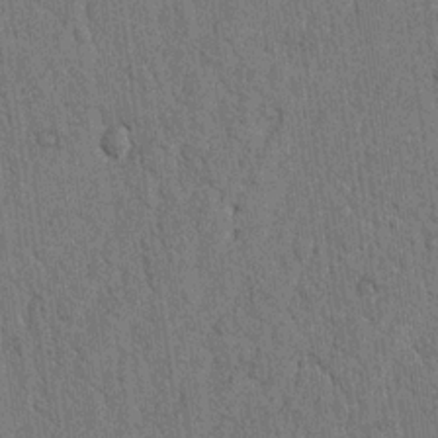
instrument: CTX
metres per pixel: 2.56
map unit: Nhu
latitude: 20.2523
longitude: -76.3656
